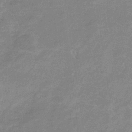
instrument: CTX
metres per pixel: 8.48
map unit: lHb
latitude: -33.9367
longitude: 69.3698
